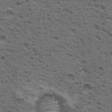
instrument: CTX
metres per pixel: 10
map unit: Nhu
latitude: 19.5560
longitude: -31.3482
